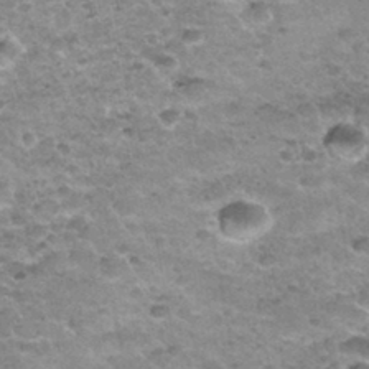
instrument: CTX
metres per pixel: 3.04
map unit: Nhu
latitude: 32.3656
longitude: -53.0647
